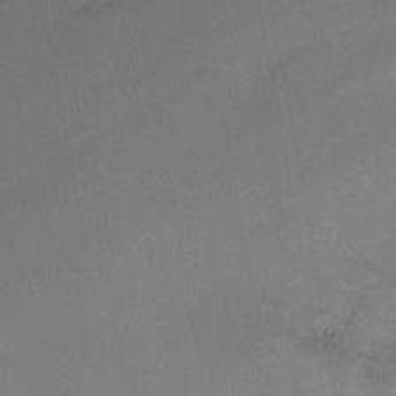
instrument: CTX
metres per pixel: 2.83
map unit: Nhu
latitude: -15.2754
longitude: -57.3103
